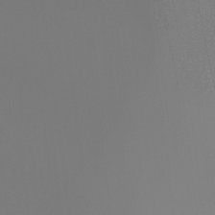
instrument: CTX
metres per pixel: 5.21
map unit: Ht
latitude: -16.1984
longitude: -47.8962
